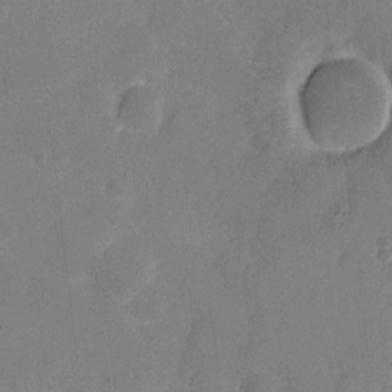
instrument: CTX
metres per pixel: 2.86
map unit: eHh
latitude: 6.3278
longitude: -66.8758
